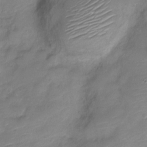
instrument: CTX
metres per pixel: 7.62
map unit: Nve
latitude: -18.3873
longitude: 107.9178
